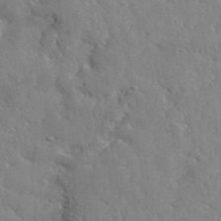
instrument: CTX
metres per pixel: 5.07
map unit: lHvf
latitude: 35.6694
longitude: -87.1970
